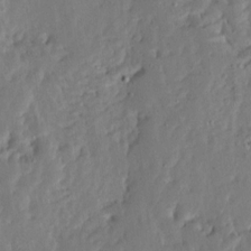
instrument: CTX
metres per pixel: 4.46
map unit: Ave
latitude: 13.0648
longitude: -136.1578
